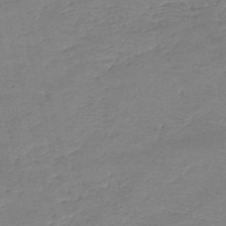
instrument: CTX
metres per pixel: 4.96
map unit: HNb
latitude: -49.6722
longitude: -41.9717
